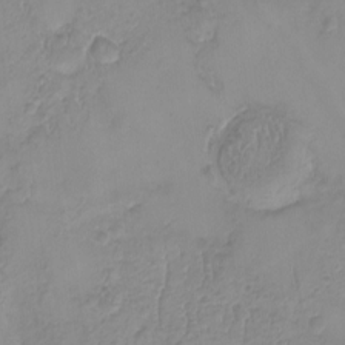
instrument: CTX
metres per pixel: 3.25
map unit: HNhu
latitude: -1.8801
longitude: 10.6896
